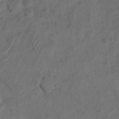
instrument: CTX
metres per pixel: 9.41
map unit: Nhu
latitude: 8.5735
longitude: -22.4979
